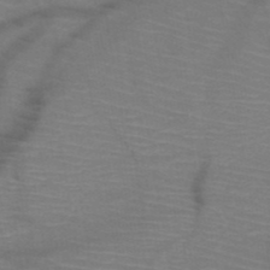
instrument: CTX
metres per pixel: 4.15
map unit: HNb
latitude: -50.1984
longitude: -44.9702
